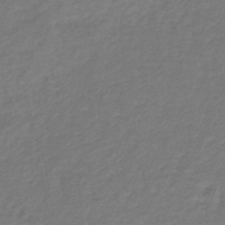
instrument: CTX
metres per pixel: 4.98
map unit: lHb
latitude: -38.9542
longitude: 72.1794
